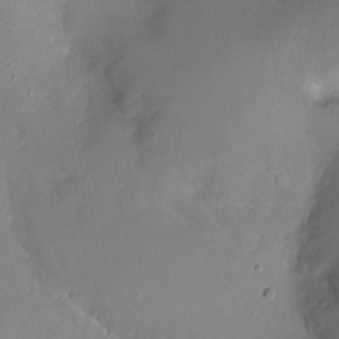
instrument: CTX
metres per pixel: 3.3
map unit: Nhu
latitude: -8.7652
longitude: -42.0255
